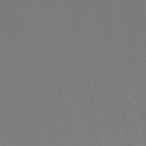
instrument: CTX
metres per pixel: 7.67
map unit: HNb
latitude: -47.8233
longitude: 58.0660
